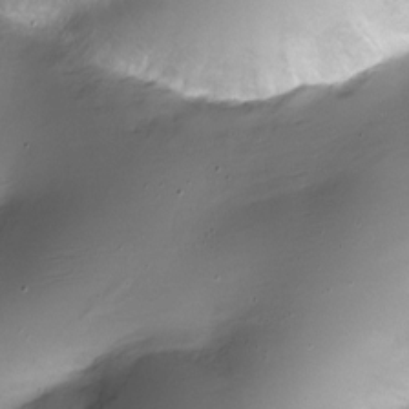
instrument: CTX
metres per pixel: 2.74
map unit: Nhe
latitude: -19.8611
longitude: 143.9367
